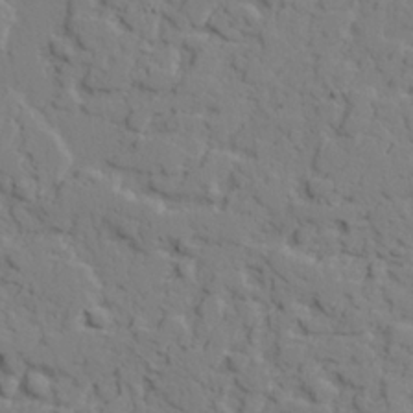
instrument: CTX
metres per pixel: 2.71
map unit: lAvf
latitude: 24.6301
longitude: -109.6693
